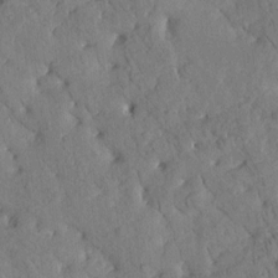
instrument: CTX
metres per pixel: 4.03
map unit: Htu
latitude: 0.6112
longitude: 179.5021
